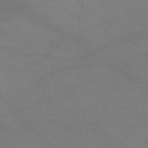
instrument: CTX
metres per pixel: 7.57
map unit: HNb
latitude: -51.9367
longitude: -43.0647
